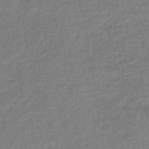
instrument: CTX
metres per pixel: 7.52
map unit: lHb
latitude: -40.9730
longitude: 71.0109
